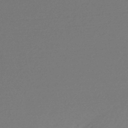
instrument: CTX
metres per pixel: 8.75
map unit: HNb
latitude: -47.8233
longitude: 57.7855
